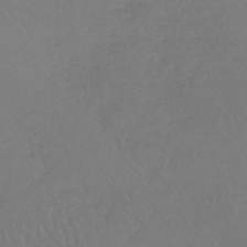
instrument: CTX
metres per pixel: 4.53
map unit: lHb
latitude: -45.1998
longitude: 68.7274
